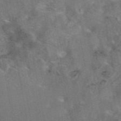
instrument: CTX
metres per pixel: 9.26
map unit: eAb
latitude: 45.6694
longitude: 116.4628
